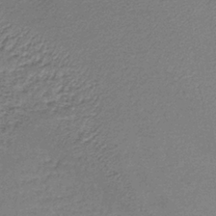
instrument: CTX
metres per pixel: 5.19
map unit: lHb
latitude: -36.0661
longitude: 59.5399
